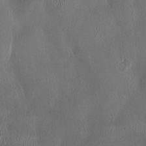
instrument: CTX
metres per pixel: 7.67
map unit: HNhu
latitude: 1.6316
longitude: -4.5168
